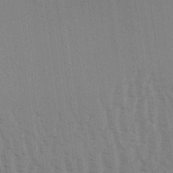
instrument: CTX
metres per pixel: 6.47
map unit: Aa
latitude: 31.4427
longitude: -139.1781
